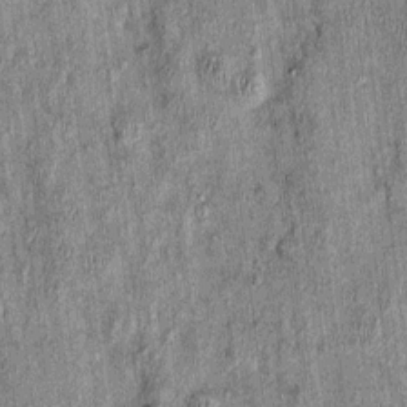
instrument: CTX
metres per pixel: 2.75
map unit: Nhu
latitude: -0.2551
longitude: -15.1970
